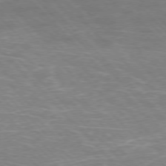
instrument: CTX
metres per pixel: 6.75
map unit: Hpe
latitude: -77.1998
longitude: -12.3278
